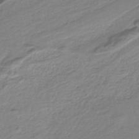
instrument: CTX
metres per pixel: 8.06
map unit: HNb
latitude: -36.3117
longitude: 58.4251
